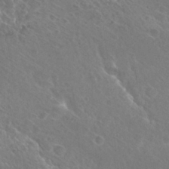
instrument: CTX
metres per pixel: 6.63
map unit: Hto
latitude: 27.1403
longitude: -40.2900
